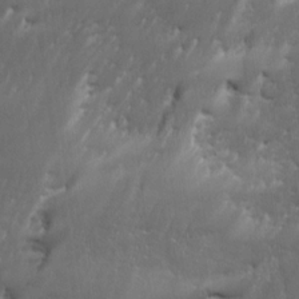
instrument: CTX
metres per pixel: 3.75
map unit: Ave
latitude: 15.4616
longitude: -135.6505
